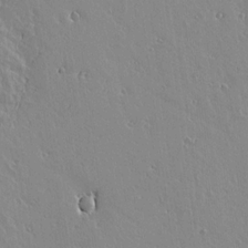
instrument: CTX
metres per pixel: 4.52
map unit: lAvf
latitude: 15.0459
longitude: -125.7449
